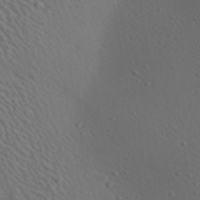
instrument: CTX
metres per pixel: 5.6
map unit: Aa
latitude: 23.1781
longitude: -138.4412
